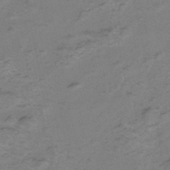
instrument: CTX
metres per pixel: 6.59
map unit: eHh
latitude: -45.7667
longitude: -29.9717
